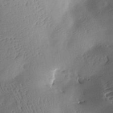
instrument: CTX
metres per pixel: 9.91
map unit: Aa
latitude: 12.7435
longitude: -141.2914
